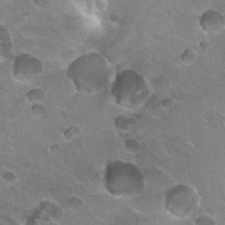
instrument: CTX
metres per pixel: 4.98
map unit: Hto
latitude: 24.1011
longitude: -31.4238
